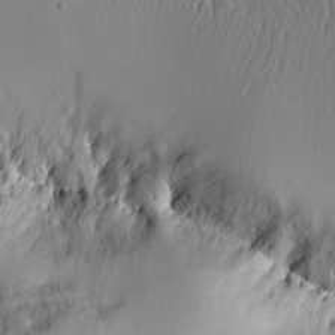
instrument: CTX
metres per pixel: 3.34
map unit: Aa
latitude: 11.0648
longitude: -126.6680
